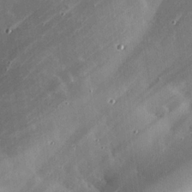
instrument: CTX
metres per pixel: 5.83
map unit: eHh
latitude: 24.0444
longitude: -90.6868
